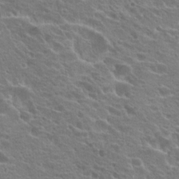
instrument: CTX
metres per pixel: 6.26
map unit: Hto
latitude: 19.9339
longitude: -33.8016
